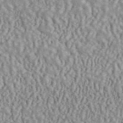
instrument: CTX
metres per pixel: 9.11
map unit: ANa
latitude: 45.4238
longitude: 36.7841
